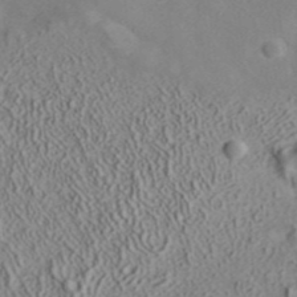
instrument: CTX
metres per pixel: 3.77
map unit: ANa
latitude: 35.4426
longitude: 13.6344
